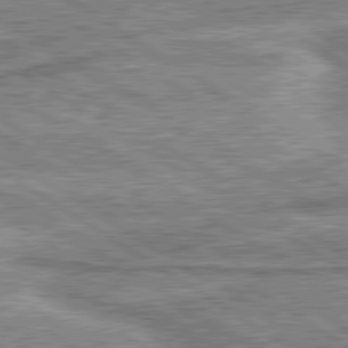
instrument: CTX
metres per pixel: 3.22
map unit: lApd
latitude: 80.0255
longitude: 172.8597
